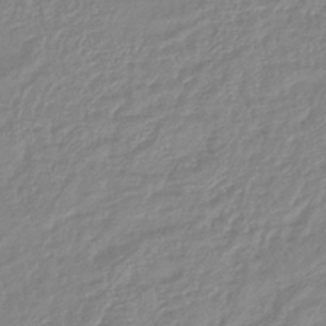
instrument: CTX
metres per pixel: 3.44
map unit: lHb
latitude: -41.6155
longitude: 75.6722
